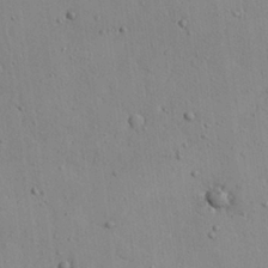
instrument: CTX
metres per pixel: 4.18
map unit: Aa
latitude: 25.7260
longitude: -137.1970
